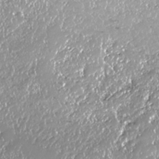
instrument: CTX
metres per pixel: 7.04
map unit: HNhu
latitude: -37.3320
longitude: 33.6911
